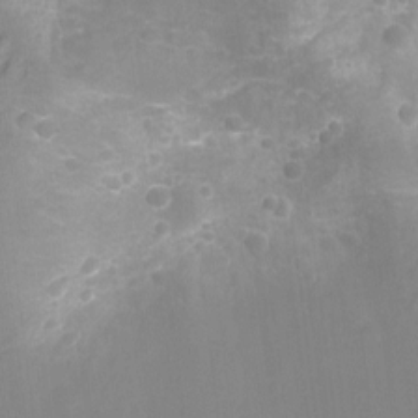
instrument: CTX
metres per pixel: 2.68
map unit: Ht
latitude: -11.4454
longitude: -24.2522
